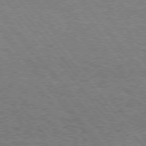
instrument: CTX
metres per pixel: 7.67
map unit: Hpe
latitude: 75.2348
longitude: -151.8394
